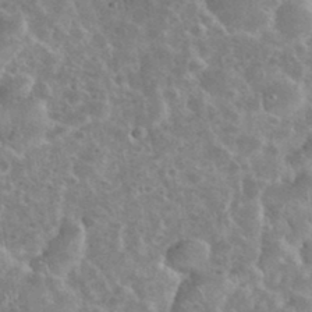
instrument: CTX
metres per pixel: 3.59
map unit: eHh
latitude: 35.7260
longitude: -60.6868
